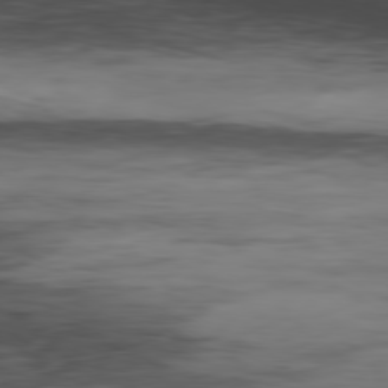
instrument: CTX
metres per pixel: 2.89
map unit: Hpe
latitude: -80.5007
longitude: 19.1053
